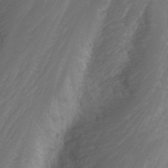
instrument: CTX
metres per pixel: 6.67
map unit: Nhu
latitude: -0.8030
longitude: -79.7072
